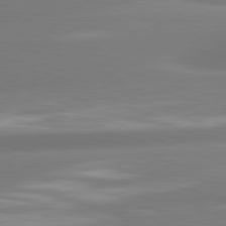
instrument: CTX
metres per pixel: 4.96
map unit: lApd
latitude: 81.3859
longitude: -162.2523
